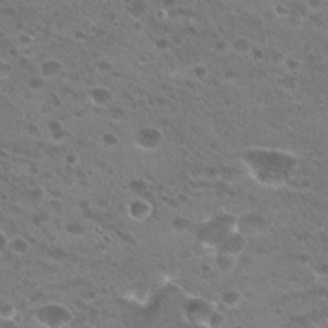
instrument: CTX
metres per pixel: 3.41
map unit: Hto
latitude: 20.5546
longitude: -41.4237
